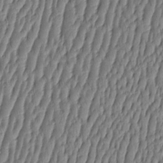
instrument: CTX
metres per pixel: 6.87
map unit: HNhu
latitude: -3.6721
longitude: 13.8234
